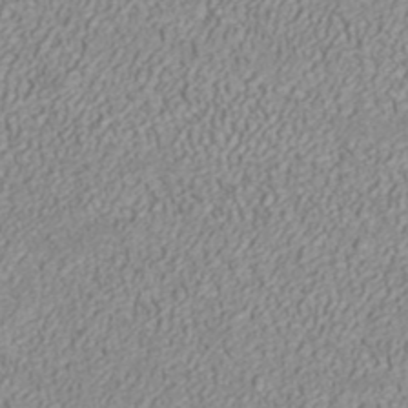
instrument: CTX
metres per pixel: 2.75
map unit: ANa
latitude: 42.1767
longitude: 28.5952
